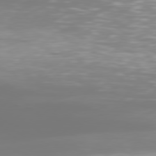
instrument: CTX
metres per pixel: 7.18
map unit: Hpe
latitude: 76.9891
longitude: -139.6694
